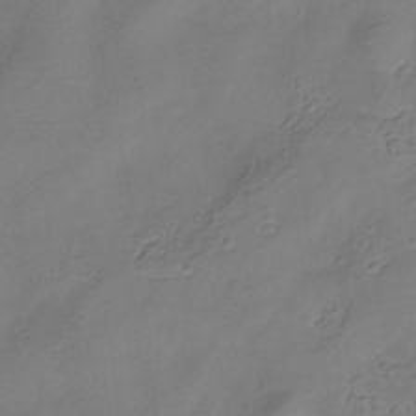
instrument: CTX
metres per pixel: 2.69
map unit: Hve
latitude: -33.1998
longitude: 92.7463
